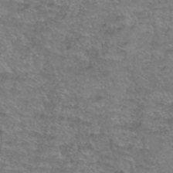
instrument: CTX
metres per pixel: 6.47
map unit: Hto
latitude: 39.1403
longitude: -43.0836
